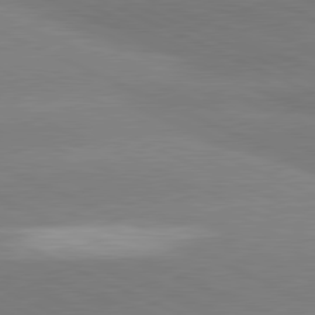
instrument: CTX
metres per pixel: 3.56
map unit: lApd
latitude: 81.2159
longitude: -155.7450
